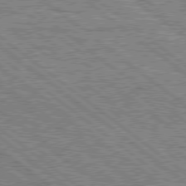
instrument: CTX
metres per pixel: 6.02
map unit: Hpe
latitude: 78.3468
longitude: -121.1403
